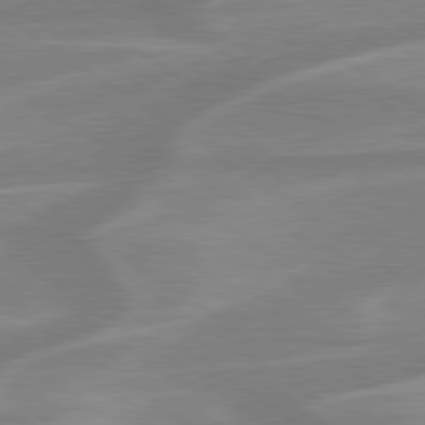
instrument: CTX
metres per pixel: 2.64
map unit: lApd
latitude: 79.3671
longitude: -122.1011
